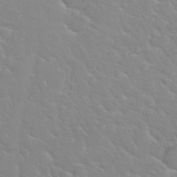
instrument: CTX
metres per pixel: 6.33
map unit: Nhu
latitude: 30.1956
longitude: -50.6301
